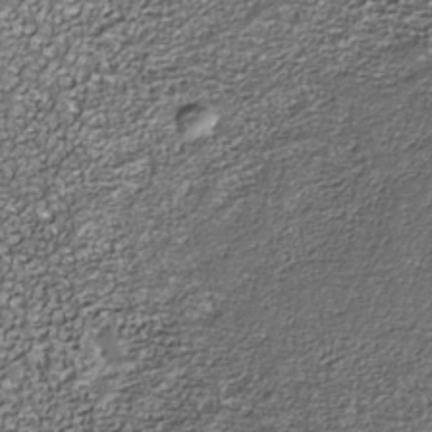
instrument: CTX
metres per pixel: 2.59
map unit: Nhe
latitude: -36.5573
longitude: -87.3670
